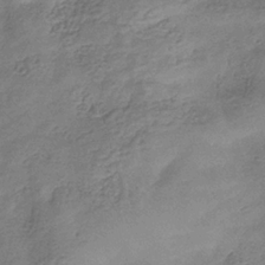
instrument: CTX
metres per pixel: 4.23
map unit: eHb
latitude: -34.9542
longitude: 80.3118
